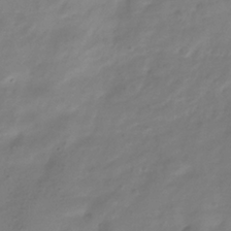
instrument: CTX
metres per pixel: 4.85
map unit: Hve
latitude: -34.7841
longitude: 88.1794
